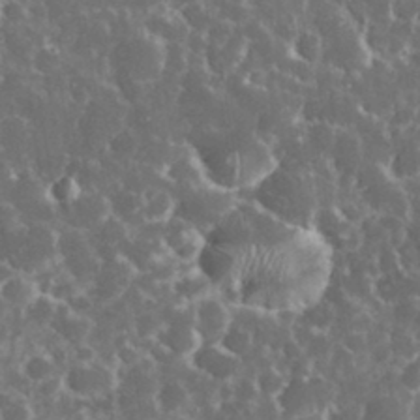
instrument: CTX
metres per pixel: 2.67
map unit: eHh
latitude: 32.9325
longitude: -62.3279
